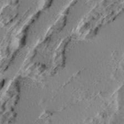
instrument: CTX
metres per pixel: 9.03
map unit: Ave
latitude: 16.6302
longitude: -138.1767
